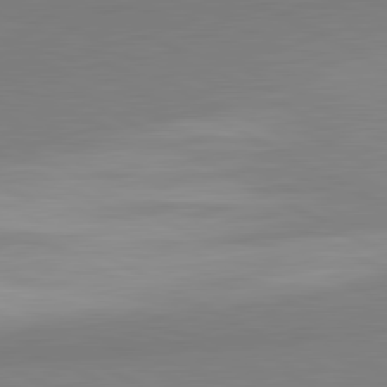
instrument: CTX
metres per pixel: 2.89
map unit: lApd
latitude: 81.5182
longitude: 159.3131
